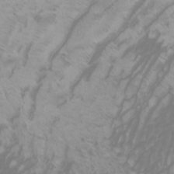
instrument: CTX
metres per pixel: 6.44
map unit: Htu
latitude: -6.0661
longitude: -74.4979
